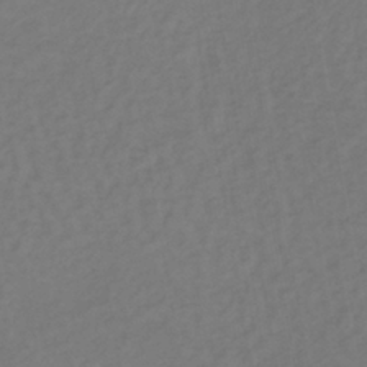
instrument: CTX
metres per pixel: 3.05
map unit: lHb
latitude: -39.0487
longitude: 72.3117
